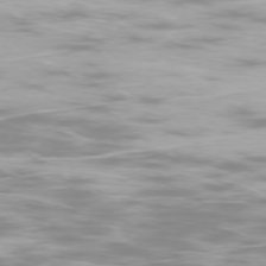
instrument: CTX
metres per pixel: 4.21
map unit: Ap
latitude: -76.8219
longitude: -81.0269
